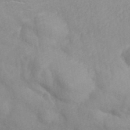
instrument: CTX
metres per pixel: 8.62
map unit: ANa
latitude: 42.4790
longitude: 53.8800
